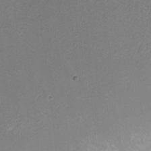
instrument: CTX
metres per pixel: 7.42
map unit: Hto
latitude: 6.4223
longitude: -35.0647
